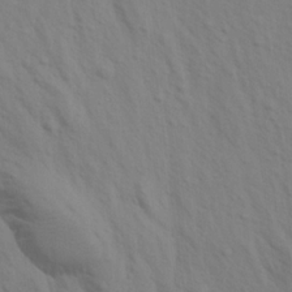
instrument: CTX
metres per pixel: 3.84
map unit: Aa
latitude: 20.1578
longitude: -143.1025
